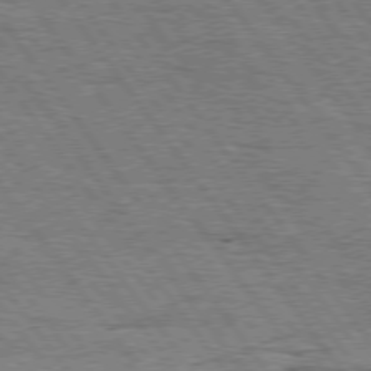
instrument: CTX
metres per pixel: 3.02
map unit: Hpe
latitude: 75.0458
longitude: -138.7057
